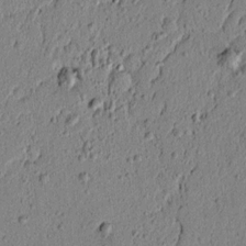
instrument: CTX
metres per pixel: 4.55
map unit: lAvf
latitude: 5.4615
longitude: 165.1809
